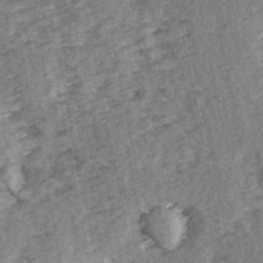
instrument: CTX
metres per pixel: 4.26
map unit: Ave
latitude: 14.7625
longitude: -104.2523
